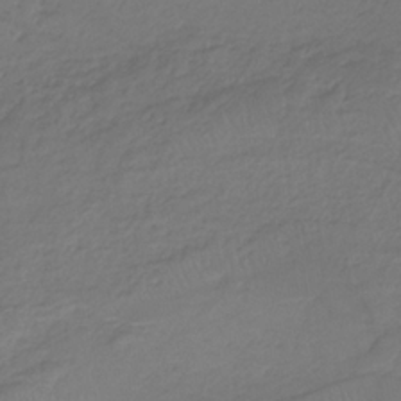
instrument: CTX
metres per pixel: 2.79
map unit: HNb
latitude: -32.8219
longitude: 63.8989
